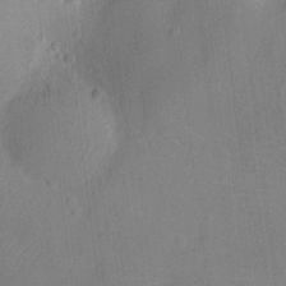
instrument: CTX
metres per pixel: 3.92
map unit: Ht
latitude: -11.3510
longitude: -24.8757
